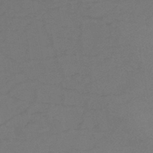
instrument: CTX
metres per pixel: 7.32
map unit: HNb
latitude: -47.1053
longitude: -35.1592
